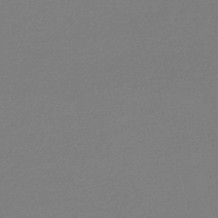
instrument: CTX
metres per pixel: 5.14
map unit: lHb
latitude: -45.6722
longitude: 62.9730
